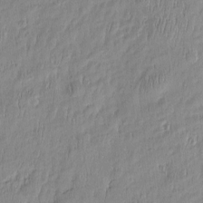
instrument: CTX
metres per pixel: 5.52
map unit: Htu
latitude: -5.8989
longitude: 174.4628
